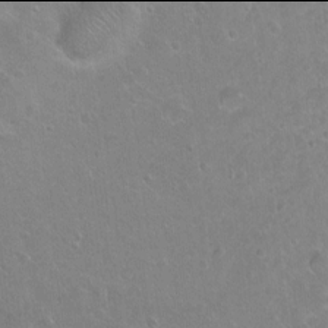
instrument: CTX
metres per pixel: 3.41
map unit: Ht
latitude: -6.0094
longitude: -36.7246
